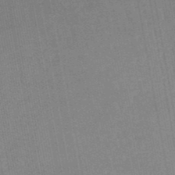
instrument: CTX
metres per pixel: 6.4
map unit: lHb
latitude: -48.6519
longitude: 71.1431
